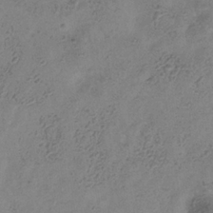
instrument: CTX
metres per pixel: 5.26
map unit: Hve
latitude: -34.5196
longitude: 90.0661
